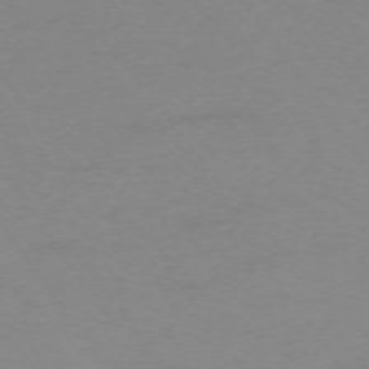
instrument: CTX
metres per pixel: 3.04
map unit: Ap
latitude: -74.1606
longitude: -79.9339
